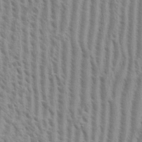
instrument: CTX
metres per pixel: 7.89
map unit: Aa
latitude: 33.3671
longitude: -140.6868
